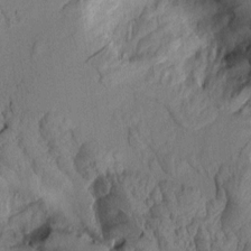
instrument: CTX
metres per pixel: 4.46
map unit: Aa
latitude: 8.3656
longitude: -127.9339
